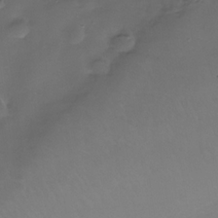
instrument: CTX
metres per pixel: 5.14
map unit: Nhe
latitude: -35.3888
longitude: -87.6127
